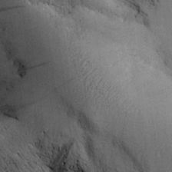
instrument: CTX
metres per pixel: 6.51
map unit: Aa
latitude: 28.0444
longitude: -134.1389
